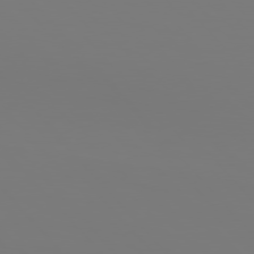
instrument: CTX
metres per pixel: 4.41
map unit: Hpe
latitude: 76.8002
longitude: -161.1403
